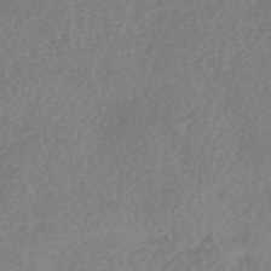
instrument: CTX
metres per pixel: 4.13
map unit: HNhu
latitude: -45.1242
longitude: 92.5196
